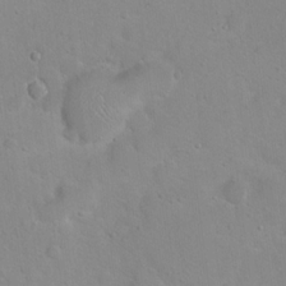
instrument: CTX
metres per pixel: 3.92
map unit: Hto
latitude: 16.4223
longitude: -39.1781
